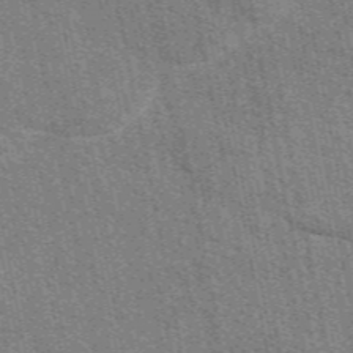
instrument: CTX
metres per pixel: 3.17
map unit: eAb
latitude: 49.4615
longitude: 116.5195
